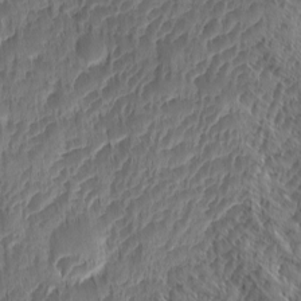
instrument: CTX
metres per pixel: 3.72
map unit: Ave
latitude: -10.3117
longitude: -119.7449
